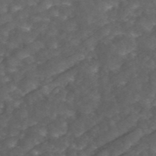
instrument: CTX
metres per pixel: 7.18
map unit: ANa
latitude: 44.4601
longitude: 24.8975
